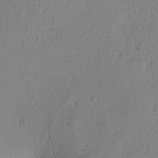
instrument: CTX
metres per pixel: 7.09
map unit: lAa
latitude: 5.7450
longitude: -114.5356
